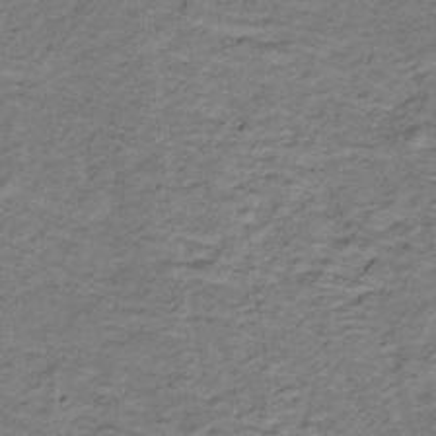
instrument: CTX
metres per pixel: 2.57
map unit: lHb
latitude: -32.0661
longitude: 65.0676
